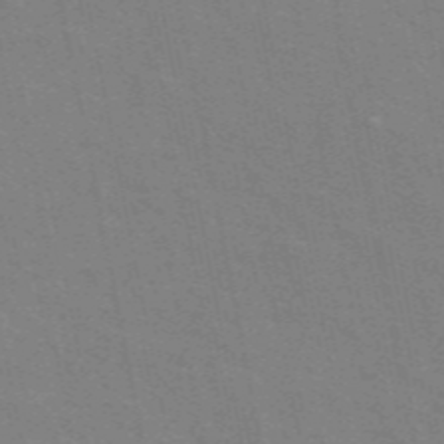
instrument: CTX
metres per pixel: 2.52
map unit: ANa
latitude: 48.7246
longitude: -75.7639
